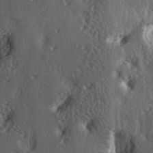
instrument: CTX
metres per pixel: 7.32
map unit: lAa
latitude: -6.7085
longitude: -125.0647
